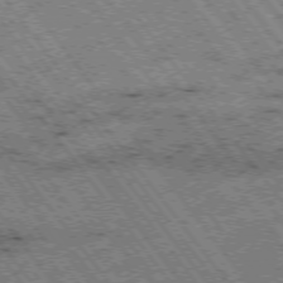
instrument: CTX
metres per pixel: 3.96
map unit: Hpe
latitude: -75.7289
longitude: -21.1026
